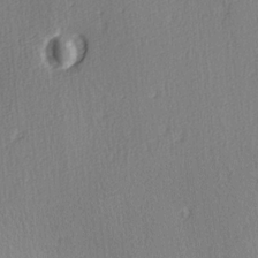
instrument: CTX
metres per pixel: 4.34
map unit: Ave
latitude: 3.2537
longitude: -112.0444
